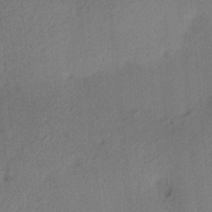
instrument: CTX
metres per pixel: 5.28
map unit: HNhu
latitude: 13.4616
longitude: 10.3873
